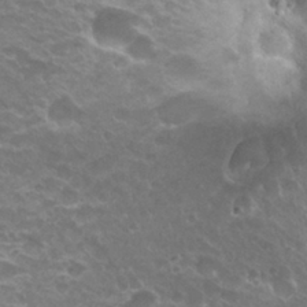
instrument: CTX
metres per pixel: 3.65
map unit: Hto
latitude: 28.0633
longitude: -42.0822
